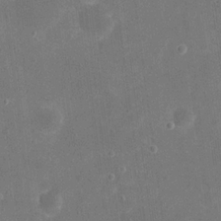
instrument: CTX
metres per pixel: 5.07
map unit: eHh
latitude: 20.2145
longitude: -65.8961
